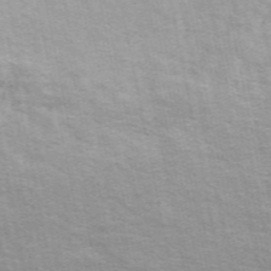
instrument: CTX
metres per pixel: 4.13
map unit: ANa
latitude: 49.8205
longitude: -74.9136
